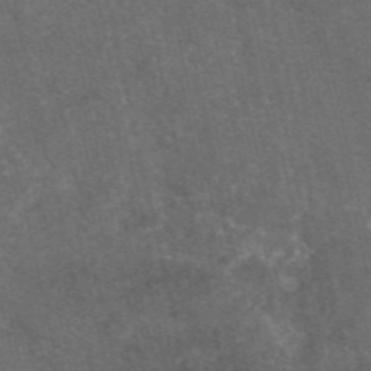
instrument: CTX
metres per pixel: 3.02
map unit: eAb
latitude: 46.8758
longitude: 119.3699
